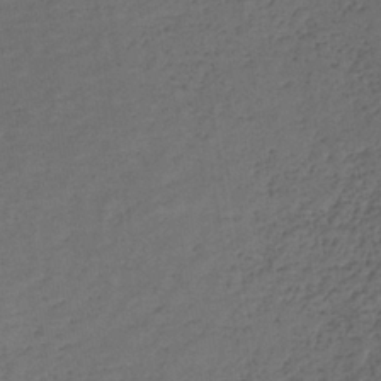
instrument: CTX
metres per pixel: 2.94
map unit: lHb
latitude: -34.3684
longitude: 65.1998
